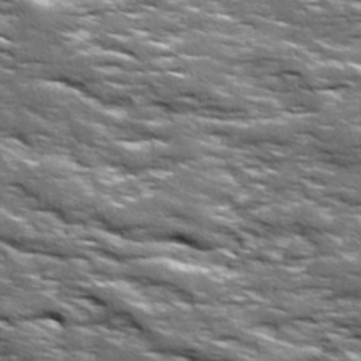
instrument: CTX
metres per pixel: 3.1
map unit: Ave
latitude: 19.1403
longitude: -135.8205
